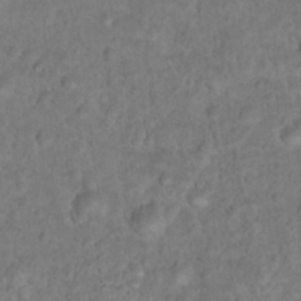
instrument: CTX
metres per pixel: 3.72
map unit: Hto
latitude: 17.3293
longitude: -40.6112
